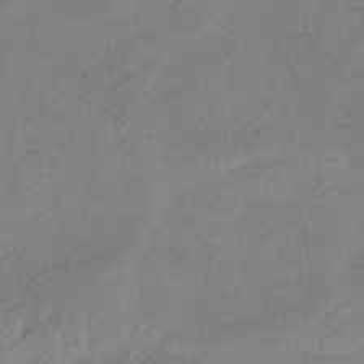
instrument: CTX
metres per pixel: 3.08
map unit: HNb
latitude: -33.0676
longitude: 63.4265
